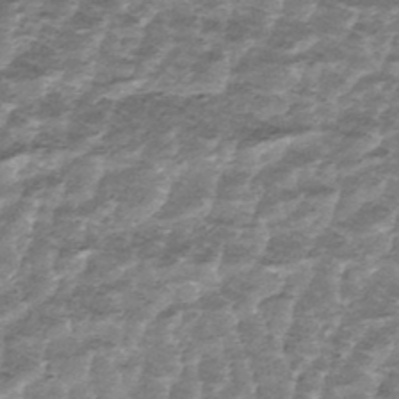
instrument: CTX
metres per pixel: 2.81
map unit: HNhu
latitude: -45.7856
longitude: 106.1795
